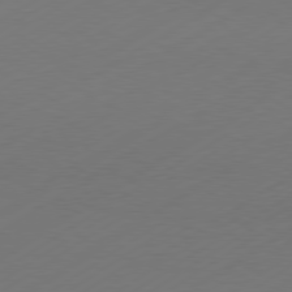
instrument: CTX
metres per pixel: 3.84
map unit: Hpe
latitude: -80.8408
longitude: 14.8408
